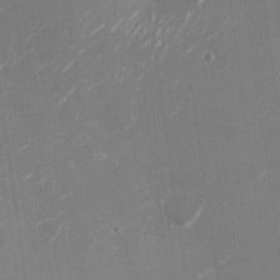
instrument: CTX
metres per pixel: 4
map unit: Nhu
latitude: -28.6141
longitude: -74.7624
